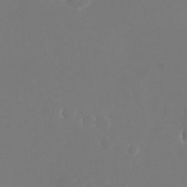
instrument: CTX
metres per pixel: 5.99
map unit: Nhu
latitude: -25.0108
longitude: -72.3279
